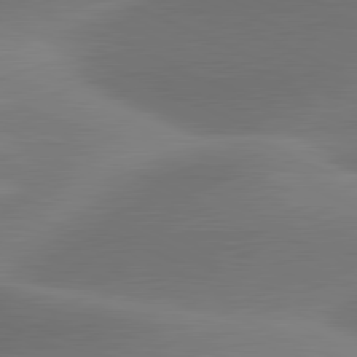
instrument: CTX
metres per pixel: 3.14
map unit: lApd
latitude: 81.1970
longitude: 130.0094
